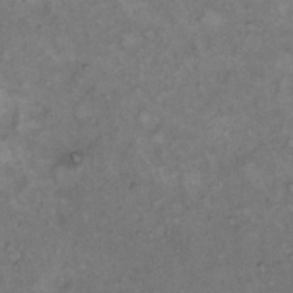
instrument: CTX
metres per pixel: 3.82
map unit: Hto
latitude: 12.4034
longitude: -60.8758
